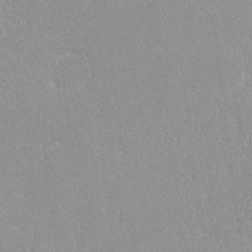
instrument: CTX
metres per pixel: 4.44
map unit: lHvf
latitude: -12.0283
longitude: -104.7813
